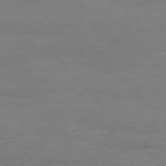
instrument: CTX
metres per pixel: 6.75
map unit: Ap
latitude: -76.5196
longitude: -83.6127
